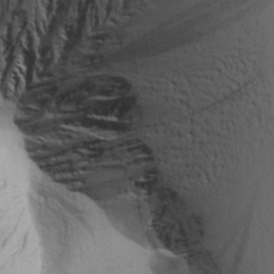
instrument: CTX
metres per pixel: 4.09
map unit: Aa
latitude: 26.4034
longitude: -143.2915
